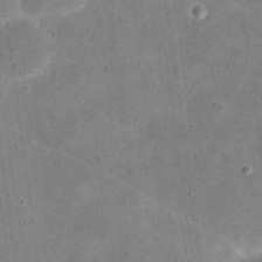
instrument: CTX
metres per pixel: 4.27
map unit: eHh
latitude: 21.6505
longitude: -66.3656
